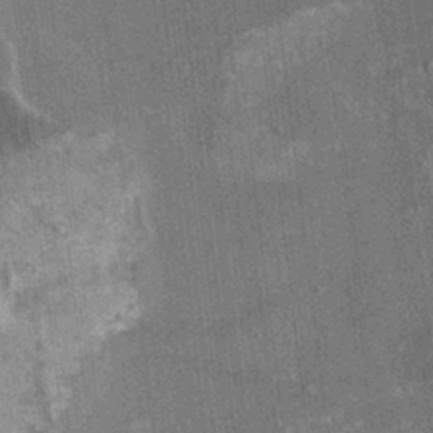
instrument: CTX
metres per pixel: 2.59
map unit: HNhu
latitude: 3.6883
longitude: 4.9730
